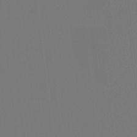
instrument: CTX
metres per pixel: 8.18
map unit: Hto
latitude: -7.7666
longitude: -50.2333
